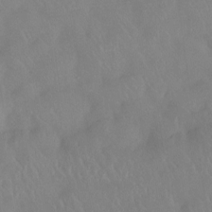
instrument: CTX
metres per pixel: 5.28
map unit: Htu
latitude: -14.9542
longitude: -46.6680
